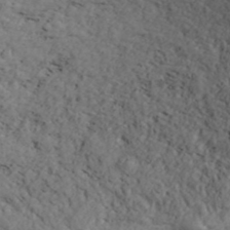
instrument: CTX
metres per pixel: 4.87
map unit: ANa
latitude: 41.1592
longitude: 33.0298
